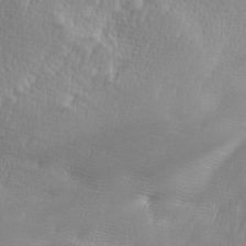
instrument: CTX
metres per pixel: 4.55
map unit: Ave
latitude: 9.7261
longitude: -106.1578
